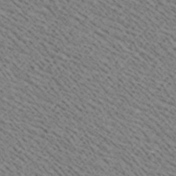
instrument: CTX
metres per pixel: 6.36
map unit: Ave
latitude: 19.0836
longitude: -140.3089
